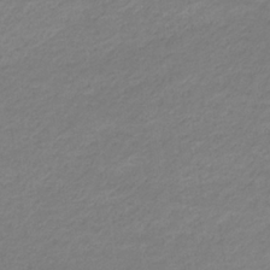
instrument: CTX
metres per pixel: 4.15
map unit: eHb
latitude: -33.4455
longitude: 70.6141
